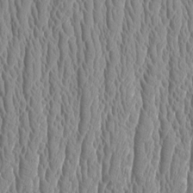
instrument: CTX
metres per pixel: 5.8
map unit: Aa
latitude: 9.6316
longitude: -129.3293
